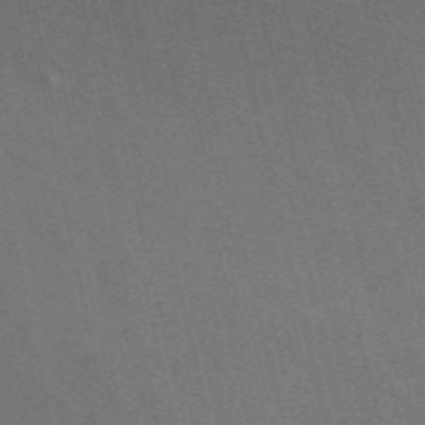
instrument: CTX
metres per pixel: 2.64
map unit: ANa
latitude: 49.1403
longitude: -72.7247
